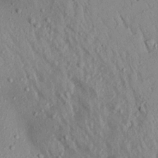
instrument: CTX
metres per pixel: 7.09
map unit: Aa
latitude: 19.1970
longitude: -147.4049
